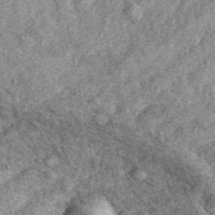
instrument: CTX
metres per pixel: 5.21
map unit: eAb
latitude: 38.6679
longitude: 109.8611
